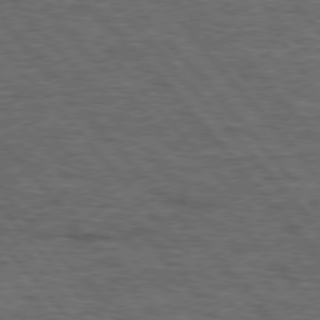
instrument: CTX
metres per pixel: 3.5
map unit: lApd
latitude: 75.9717
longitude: -86.8947
